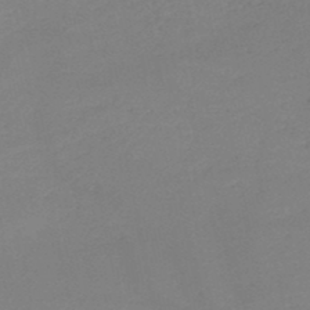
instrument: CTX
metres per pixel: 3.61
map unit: HNb
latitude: -48.9920
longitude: -42.7246
